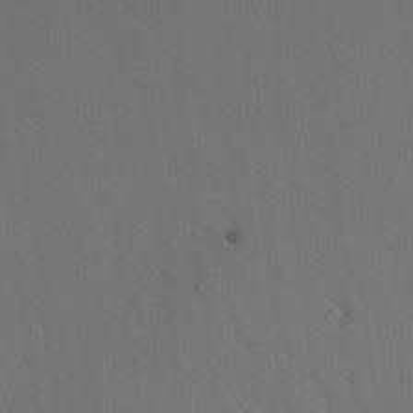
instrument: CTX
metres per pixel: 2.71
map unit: lAvf
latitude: 8.1578
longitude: 168.9352
